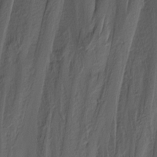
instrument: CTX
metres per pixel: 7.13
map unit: Nhu
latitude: -1.0676
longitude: -74.2900
